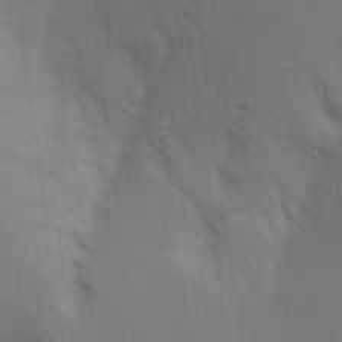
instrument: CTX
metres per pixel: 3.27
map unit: Aa
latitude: 15.3482
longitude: -147.3104
